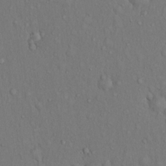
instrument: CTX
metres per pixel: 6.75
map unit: Hto
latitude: 13.9150
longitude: -57.9528
